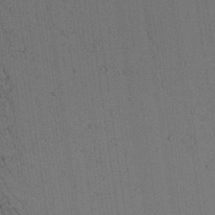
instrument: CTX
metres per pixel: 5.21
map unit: Aa
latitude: 26.6113
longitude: -137.8961
